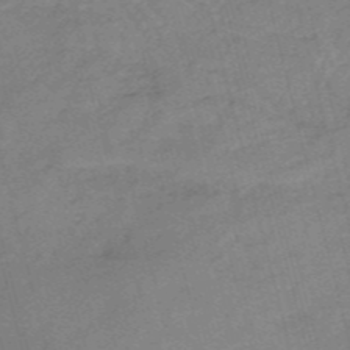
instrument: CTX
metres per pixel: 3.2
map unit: HNb
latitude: -54.2362
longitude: -46.4412
